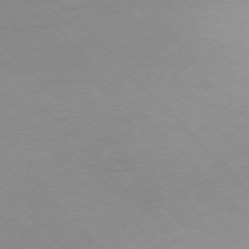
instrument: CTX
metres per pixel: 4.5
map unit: Ap
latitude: -76.4818
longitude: -71.0647
